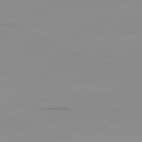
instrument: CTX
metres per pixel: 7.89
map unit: Ap
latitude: -81.2943
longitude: -60.9702
